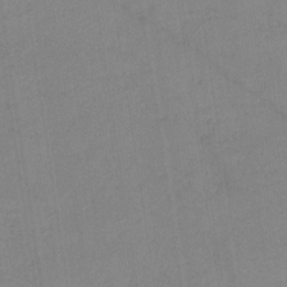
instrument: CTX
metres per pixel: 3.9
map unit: lHb
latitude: -34.9920
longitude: 64.5763
